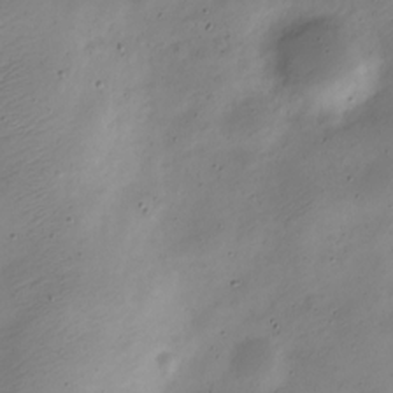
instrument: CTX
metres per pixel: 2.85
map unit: Nve
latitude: -23.2754
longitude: 106.0850
